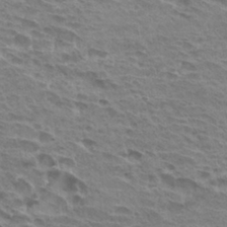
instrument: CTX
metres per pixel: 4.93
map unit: Hto
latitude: 31.6694
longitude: -40.7624
